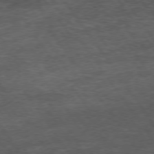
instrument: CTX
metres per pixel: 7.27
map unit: Hpe
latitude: 73.9339
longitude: -143.1592
